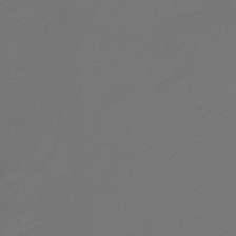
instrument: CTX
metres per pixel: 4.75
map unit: HNb
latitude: -47.4832
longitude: 55.5588
